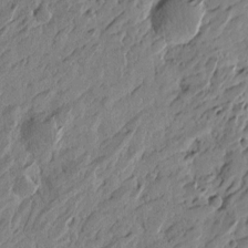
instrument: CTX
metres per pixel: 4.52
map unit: Htu
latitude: -4.7463
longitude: -178.9703
